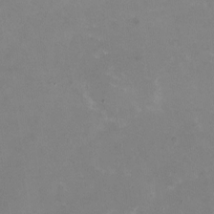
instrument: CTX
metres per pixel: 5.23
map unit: HNhu
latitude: -1.2943
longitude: -3.4804
